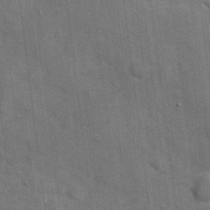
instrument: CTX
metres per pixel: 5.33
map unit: Hve
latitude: 19.0647
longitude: 151.8044
